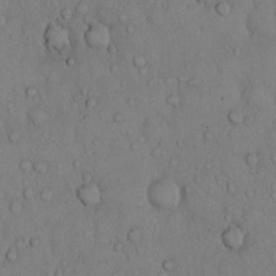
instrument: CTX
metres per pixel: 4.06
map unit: Hto
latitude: 10.1578
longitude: -57.8961
